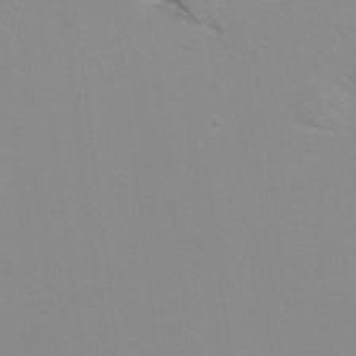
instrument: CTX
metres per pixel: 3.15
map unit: Hto
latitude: 7.2726
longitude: -31.1781
